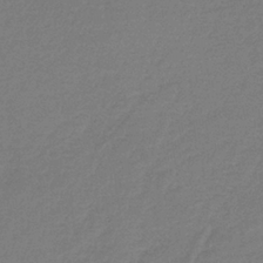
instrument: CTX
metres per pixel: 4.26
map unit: HNb
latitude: -37.8800
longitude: 55.4266
